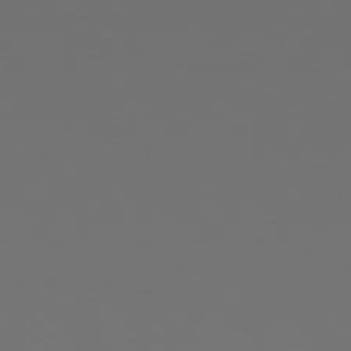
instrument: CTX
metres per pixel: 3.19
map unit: Hpe
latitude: 78.1389
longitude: -173.6504
